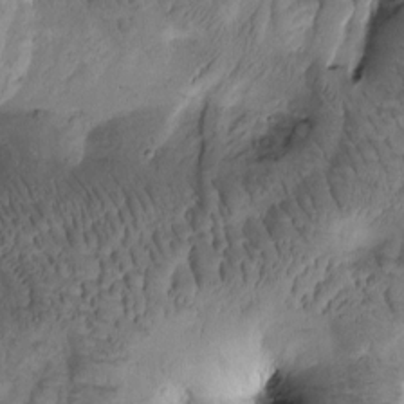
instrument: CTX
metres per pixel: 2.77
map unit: Htu
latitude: -1.2565
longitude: 171.0487
